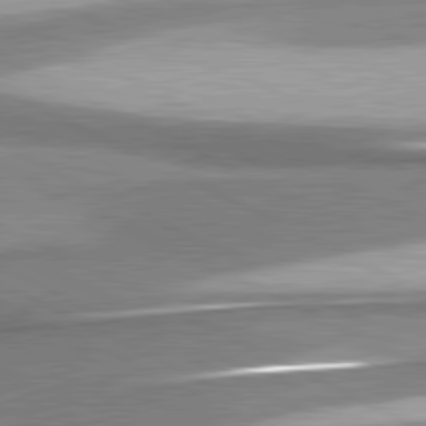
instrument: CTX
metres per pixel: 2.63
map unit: lApd
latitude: 81.3104
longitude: 168.0850
